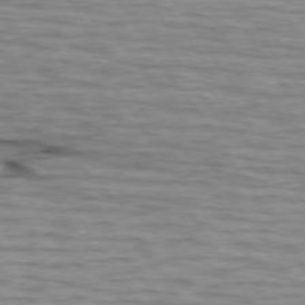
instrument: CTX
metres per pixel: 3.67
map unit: lApd
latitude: 73.7639
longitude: -64.5168
